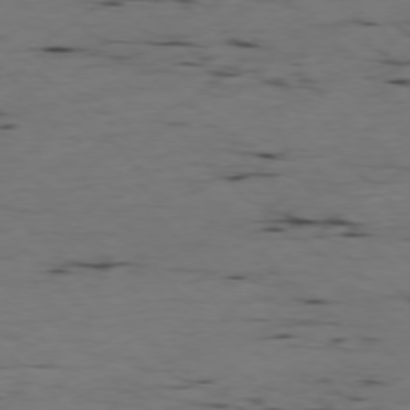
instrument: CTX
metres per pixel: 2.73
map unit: Ap
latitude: -77.0864
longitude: -89.8773
